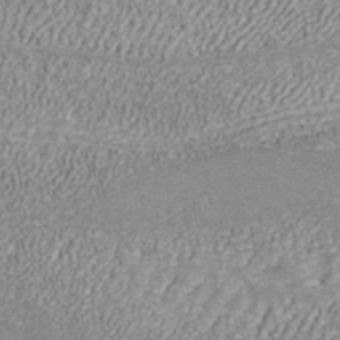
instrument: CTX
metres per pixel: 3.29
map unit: ANa
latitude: 42.0633
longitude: 17.8801
